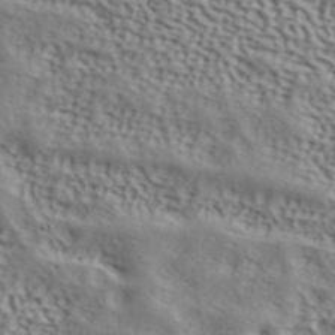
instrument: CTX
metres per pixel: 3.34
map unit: ANa
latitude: 41.7261
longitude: 50.6518
